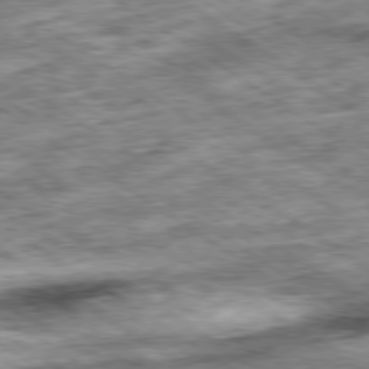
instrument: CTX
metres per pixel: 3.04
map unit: Ap
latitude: -79.8422
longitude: -75.3860
